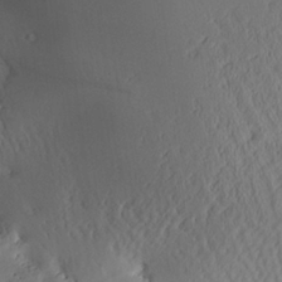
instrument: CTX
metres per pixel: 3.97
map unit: Aa
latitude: 25.4426
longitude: -133.4804
